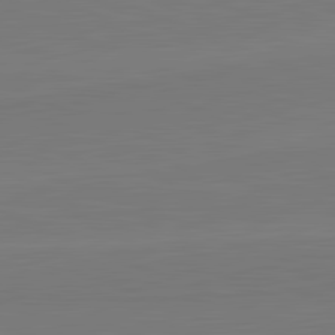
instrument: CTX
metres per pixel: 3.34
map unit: lApd
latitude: 82.1955
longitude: 165.4077
